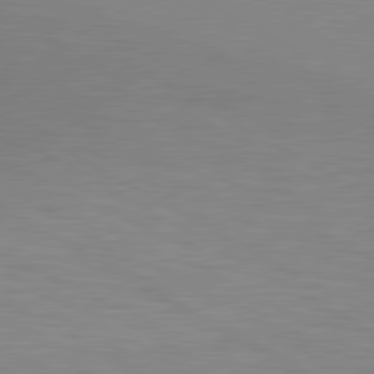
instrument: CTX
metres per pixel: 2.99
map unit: lApd
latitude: 80.1767
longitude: 132.2362
